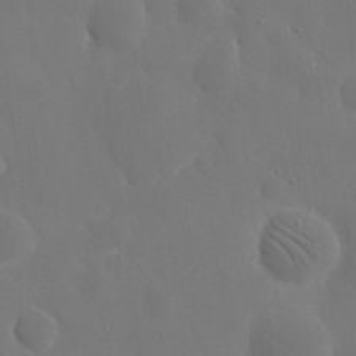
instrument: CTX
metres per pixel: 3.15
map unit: eHh
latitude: 19.6316
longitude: -67.2537
